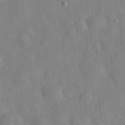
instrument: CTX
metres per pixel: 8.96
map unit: eHh
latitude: 28.5357
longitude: -76.6301
